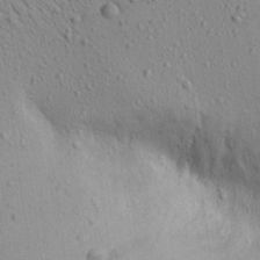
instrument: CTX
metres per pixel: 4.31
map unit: Aa
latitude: 22.1767
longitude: -139.8583
